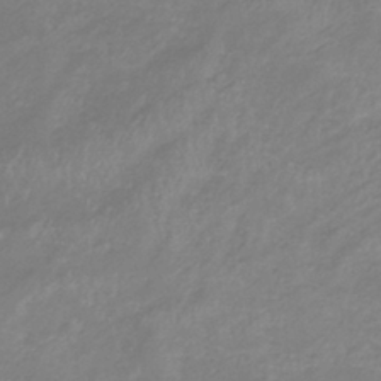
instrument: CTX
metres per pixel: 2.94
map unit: lHb
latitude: -37.6344
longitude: 73.6722
